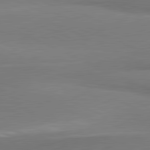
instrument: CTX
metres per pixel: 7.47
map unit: lApd
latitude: 81.4993
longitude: 162.0094
